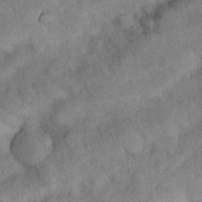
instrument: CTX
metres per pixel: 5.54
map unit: Nhu
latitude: 27.0836
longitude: -70.6679
